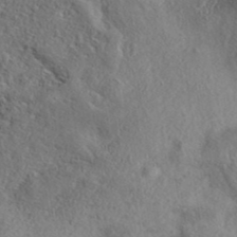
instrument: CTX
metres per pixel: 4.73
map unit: eAb
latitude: 39.4426
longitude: 112.0850
